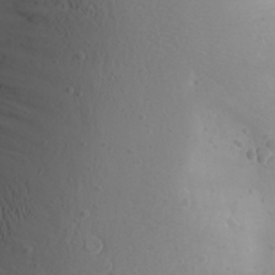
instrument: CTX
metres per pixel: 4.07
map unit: Aa
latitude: 23.1592
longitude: -145.1403
